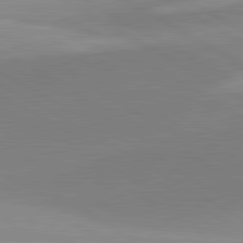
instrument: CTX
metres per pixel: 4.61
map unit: lApd
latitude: 81.7261
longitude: 135.6722
